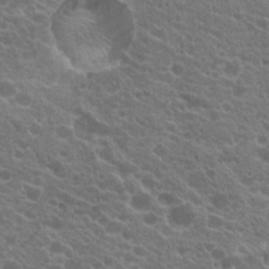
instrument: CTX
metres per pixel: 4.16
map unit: Hto
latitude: 20.6113
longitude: -35.4426
